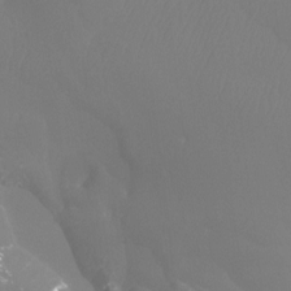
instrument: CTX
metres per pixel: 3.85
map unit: Htu
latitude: -13.0109
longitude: -48.3467
